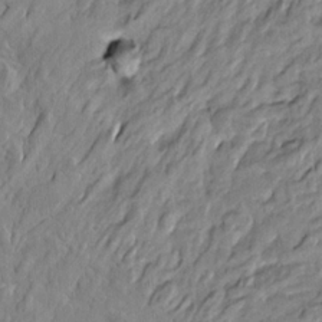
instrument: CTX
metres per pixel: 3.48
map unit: Htu
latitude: -5.2754
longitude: 178.1794
